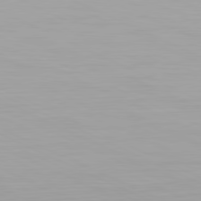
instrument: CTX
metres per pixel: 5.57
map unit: Hpe
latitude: -81.6344
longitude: 19.1431
